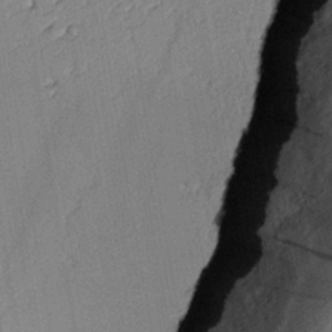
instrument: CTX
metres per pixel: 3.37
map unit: lAvf
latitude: 25.2537
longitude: -110.2145
